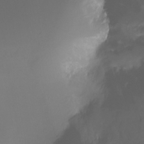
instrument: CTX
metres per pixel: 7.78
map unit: Nhu
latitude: -17.8423
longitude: -46.6491
